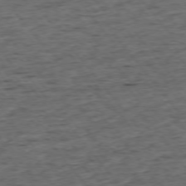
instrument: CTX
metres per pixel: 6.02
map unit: Ap
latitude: -75.4644
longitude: -90.9325
